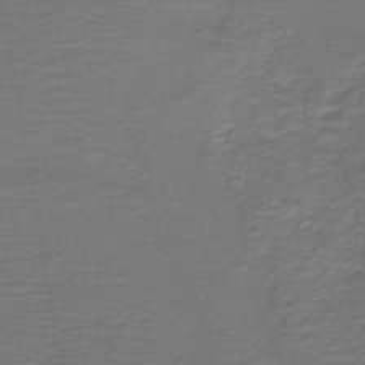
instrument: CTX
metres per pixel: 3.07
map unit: HNb
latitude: -42.7463
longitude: 51.7100
